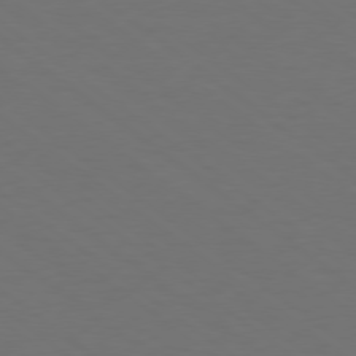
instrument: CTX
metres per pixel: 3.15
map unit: Ap
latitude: -79.1053
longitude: -62.4979
